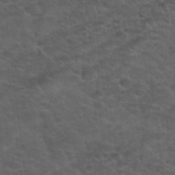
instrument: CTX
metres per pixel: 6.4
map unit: Hto
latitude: 31.8962
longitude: -50.1577
